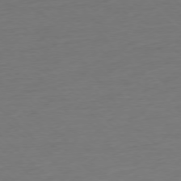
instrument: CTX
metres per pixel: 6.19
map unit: Ap
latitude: -77.2565
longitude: -91.6883
